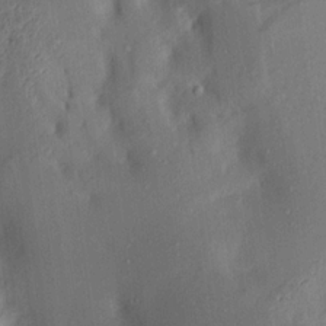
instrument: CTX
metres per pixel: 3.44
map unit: Aa
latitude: 15.7261
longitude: -148.4412
